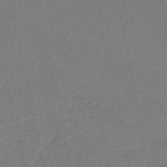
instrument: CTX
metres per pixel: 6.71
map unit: HNb
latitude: -48.8219
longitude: 59.3320
